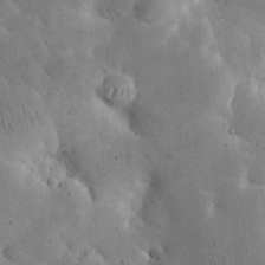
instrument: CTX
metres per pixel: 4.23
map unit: eHh
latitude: 23.9717
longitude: -67.0458
